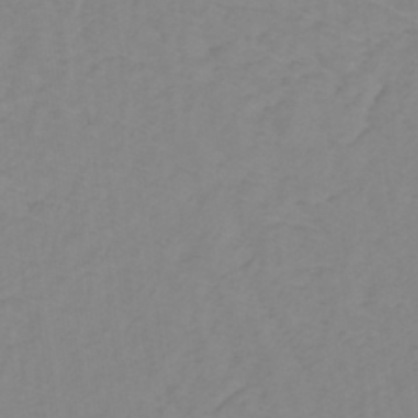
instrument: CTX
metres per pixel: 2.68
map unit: lHb
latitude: -31.6911
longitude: 64.8030
